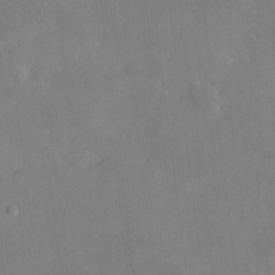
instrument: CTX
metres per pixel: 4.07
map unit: HNhu
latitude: 6.8947
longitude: 2.9352
